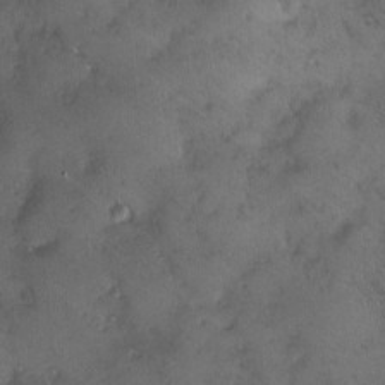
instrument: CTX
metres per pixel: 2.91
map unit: Ave
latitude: -0.2362
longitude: -111.9717
